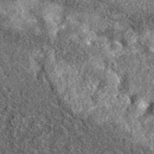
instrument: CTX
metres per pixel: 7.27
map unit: eAb
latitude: 36.6868
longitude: 106.9164
